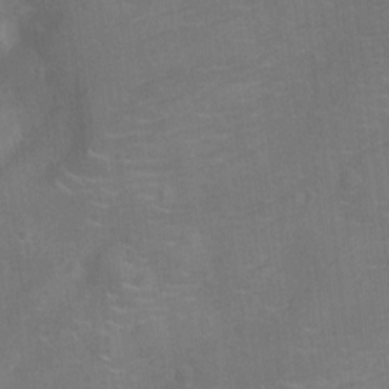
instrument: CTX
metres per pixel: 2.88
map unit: Ht
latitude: -12.0850
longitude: -25.2725
